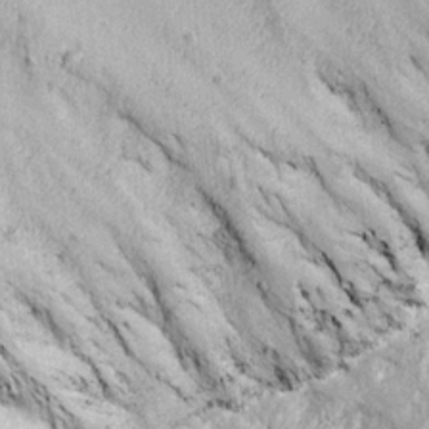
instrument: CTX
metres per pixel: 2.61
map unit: Ave
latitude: 23.1592
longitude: -133.6127
